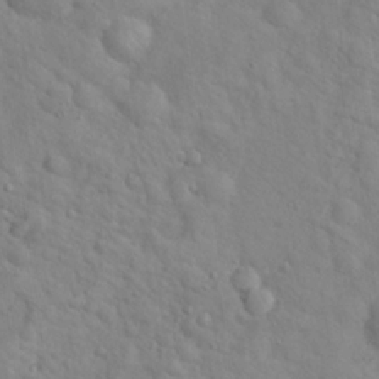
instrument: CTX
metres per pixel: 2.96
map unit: Hto
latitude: 17.1970
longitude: -53.2348
